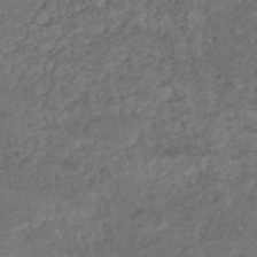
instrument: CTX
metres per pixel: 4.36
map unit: HNhu
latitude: -47.4265
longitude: 95.5210
